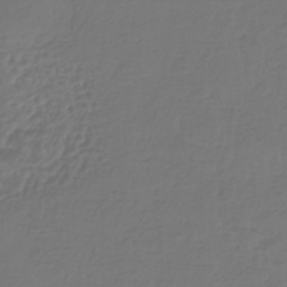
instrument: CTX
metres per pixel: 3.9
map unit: lHb
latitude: -41.7855
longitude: 65.9745
